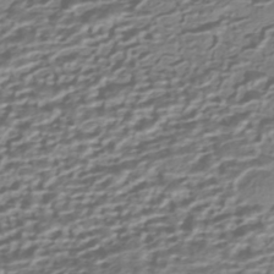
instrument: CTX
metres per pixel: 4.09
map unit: HNhu
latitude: -42.6329
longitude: 100.4251
